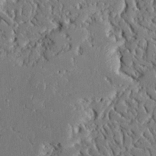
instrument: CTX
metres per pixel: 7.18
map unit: Ave
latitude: 23.1214
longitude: -129.2915
